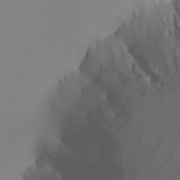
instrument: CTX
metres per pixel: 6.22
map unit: Nhu
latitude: -4.3117
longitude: -90.2711
